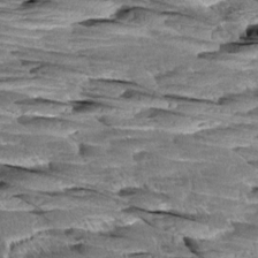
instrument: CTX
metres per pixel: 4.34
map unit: Aa
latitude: 8.2901
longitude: -132.8947
